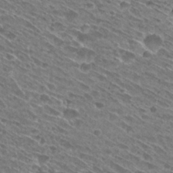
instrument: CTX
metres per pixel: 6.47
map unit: Hto
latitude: 28.9891
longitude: -44.8191
